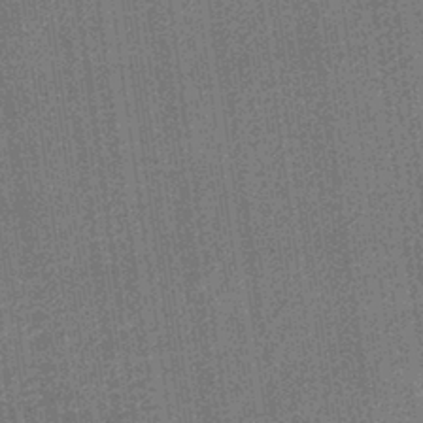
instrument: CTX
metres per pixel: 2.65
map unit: lHb
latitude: -40.7841
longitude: 69.8800
